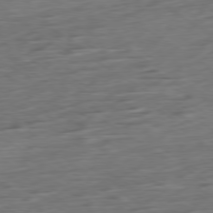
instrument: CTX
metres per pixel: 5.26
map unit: Ap
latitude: -79.0864
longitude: -58.3845
